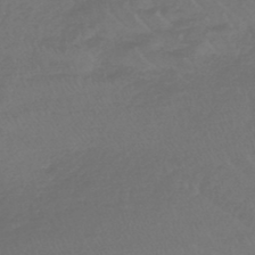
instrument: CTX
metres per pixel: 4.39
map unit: lHb
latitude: -45.1242
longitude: 68.0094
